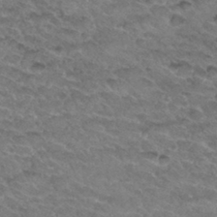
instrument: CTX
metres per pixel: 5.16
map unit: Hto
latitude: 32.1956
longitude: -48.3467
